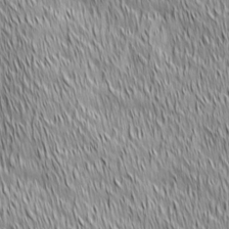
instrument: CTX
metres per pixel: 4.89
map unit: Ave
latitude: 2.5923
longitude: -114.1388
